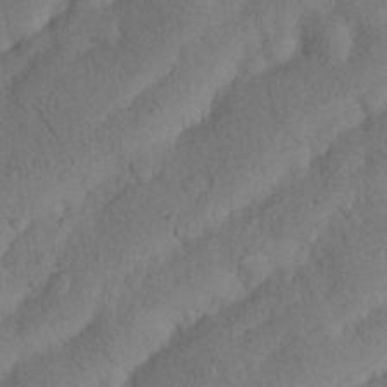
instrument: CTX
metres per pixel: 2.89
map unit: Nhu
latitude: 21.3671
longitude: -74.2334
